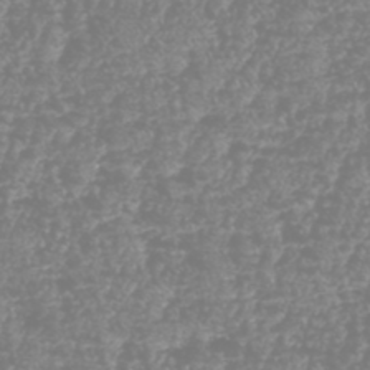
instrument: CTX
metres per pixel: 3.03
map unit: HNhu
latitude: -48.5196
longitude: 29.0864
